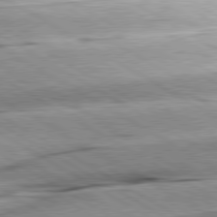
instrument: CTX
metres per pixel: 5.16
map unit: lApd
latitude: 80.3089
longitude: -156.5734
